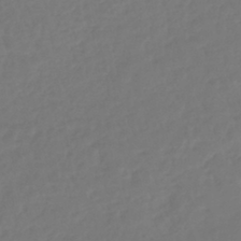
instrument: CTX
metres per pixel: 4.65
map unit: lHb
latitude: -42.8408
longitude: 67.3887
